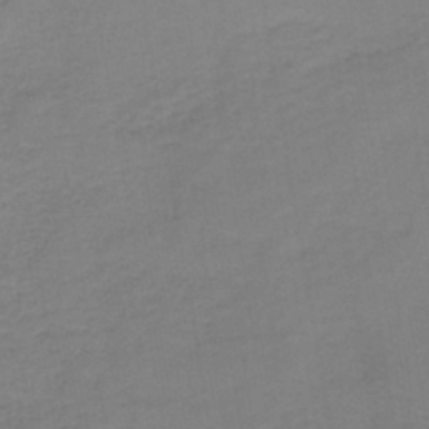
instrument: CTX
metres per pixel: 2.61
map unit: lHb
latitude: -41.2187
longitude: 52.8974
